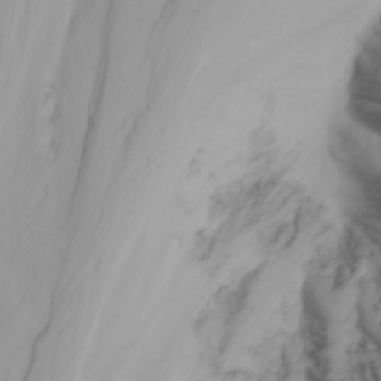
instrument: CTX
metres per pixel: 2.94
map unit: Nhu
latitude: -3.3320
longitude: -71.0080
